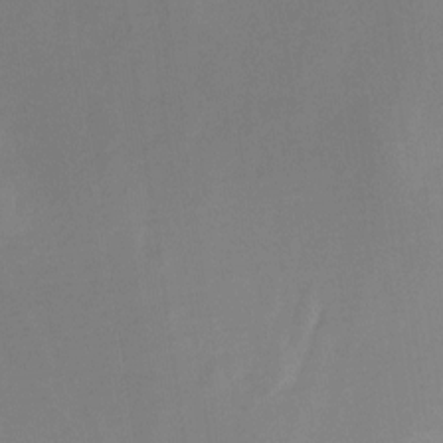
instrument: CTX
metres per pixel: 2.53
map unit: Nve
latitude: -25.3321
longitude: -109.1592
